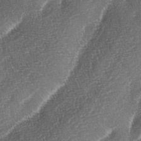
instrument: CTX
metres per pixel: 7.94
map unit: lAa
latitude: -3.9367
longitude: -129.0647
